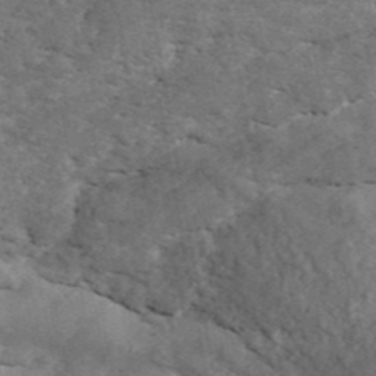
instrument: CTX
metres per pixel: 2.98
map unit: ANa
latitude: 43.9150
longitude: 47.0108
